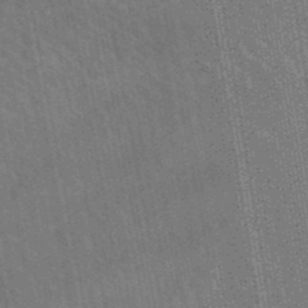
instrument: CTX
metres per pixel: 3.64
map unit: lHb
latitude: -48.0472
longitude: 74.3307
